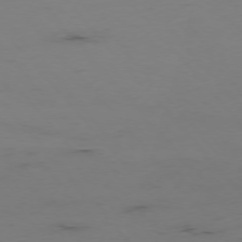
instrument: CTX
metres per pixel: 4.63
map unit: Hpe
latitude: -76.2173
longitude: -17.1592
